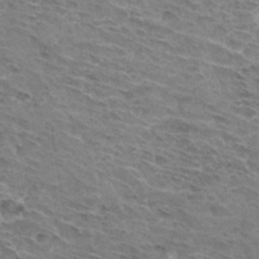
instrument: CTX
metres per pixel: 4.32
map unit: Hto
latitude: 32.7435
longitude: -44.5923
